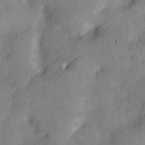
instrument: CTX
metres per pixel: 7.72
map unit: Htu
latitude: -7.3320
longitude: 145.3321
